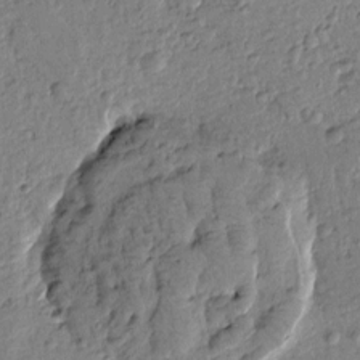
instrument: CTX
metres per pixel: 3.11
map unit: Htu
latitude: -0.8597
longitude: -176.2144
